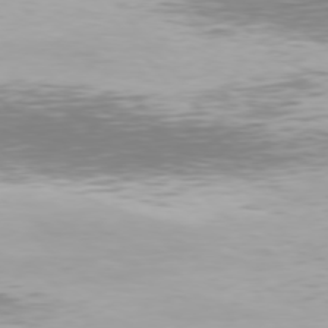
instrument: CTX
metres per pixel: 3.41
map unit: Hpe
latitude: 76.0255
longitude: -132.5168
